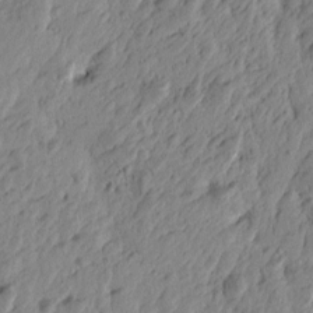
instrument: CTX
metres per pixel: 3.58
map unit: Htu
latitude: -4.7085
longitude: -179.7450
